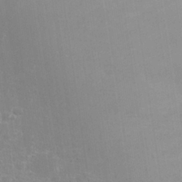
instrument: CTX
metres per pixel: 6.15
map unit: Nhu
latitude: 26.5357
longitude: -51.7260
